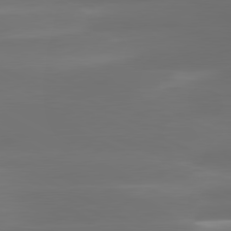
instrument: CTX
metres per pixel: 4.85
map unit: lApd
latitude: 80.9325
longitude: -139.6316
